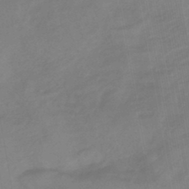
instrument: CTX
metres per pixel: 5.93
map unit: lHb
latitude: -43.8422
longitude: 75.5022
